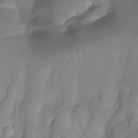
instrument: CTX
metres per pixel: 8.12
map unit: Nhu
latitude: -28.4440
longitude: -59.6127
